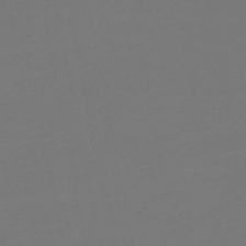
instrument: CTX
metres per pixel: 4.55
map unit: HNb
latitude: -46.8597
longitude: 55.6155
